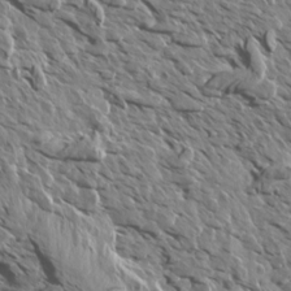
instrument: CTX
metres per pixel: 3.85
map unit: Aa
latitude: 13.7072
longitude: -141.5560
